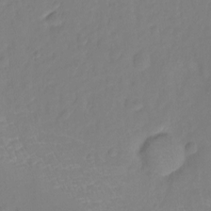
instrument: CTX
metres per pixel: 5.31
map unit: Hto
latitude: -11.2943
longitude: -39.9717
